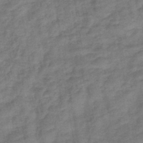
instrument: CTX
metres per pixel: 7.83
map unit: lHb
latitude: -42.3873
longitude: 79.7288
